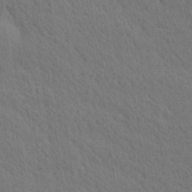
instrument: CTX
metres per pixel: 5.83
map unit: Ave
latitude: 20.7624
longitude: -138.9703
